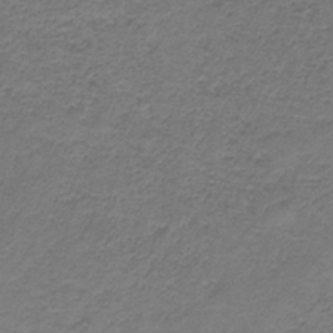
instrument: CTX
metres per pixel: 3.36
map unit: HNb
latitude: -36.5195
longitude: 53.7288
